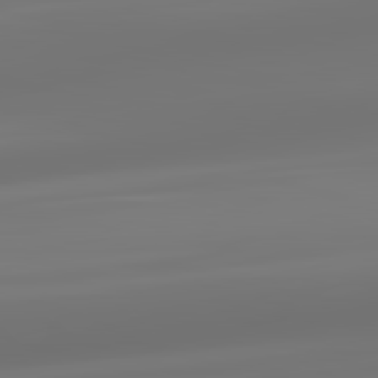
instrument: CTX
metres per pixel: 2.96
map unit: lApd
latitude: 83.2159
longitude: -131.1593
